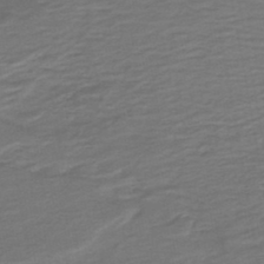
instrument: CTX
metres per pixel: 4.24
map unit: HNb
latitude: -43.9178
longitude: 52.2361
